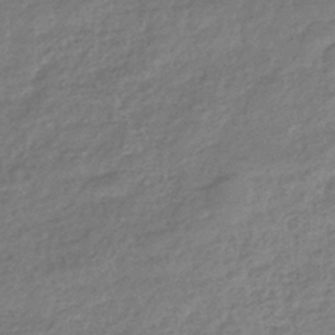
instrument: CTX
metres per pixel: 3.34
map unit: eHb
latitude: -37.6532
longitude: 81.0487
